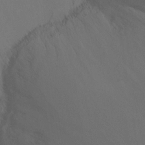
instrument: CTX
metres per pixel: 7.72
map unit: Ht
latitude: -8.4818
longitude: -32.4034
